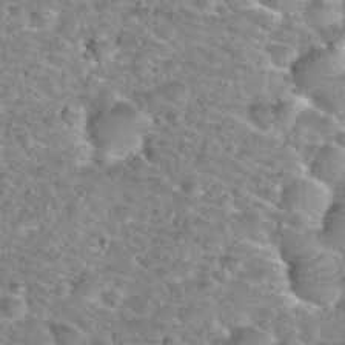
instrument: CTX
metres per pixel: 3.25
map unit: Nhu
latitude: 30.1767
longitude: -49.5560
